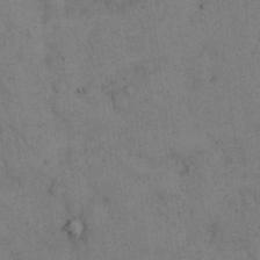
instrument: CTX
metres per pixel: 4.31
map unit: eHh
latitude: 15.4994
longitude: -63.0837
